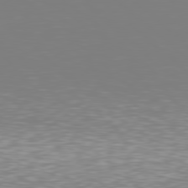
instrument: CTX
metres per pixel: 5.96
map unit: Hpe
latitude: 78.1767
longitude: -134.7057
